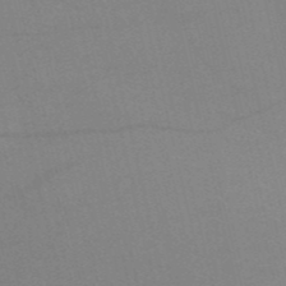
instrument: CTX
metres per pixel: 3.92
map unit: HNb
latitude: -53.1431
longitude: -47.6505
